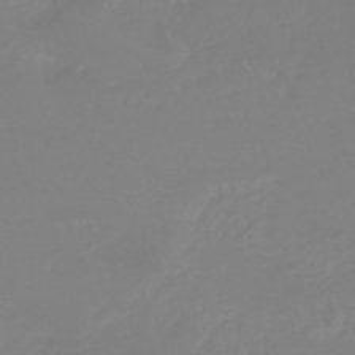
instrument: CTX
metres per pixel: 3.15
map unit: lHb
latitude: -44.3873
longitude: 54.2362
